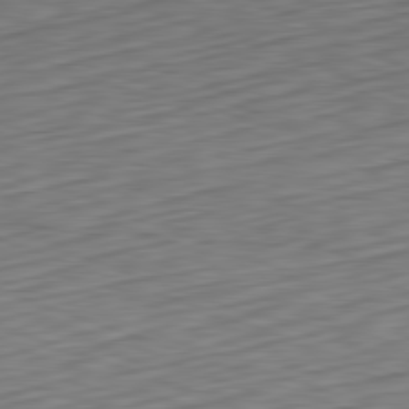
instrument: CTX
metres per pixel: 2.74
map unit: Hpe
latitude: -82.4440
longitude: 15.9745
